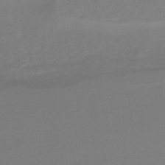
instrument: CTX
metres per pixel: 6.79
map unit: lHb
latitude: -42.6329
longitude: 78.0283
